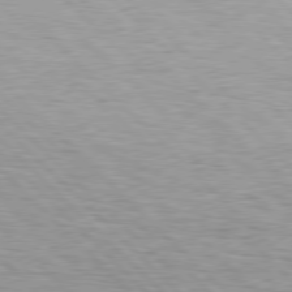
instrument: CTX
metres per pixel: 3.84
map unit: Hpe
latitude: 77.6316
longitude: -154.6112
